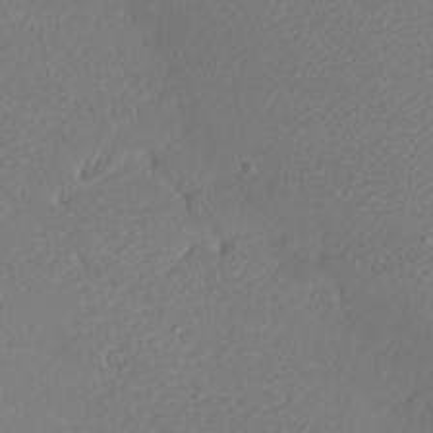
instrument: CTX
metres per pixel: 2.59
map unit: eHh
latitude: -7.6911
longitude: -70.7813
